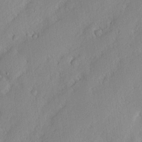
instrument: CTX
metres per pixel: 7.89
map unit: eHh
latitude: 2.6679
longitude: -77.3292
